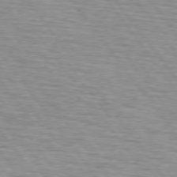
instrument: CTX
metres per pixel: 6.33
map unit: lApd
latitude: 75.0647
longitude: -75.7072
